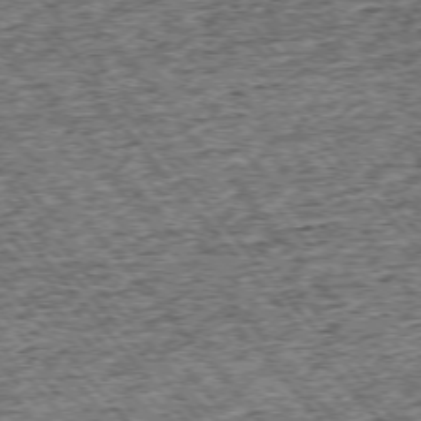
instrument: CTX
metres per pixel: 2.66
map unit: Ap
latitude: -75.4644
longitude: -91.1781
